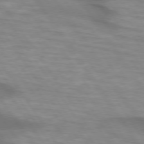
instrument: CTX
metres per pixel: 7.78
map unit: lApd
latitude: 74.4790
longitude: -59.0270
